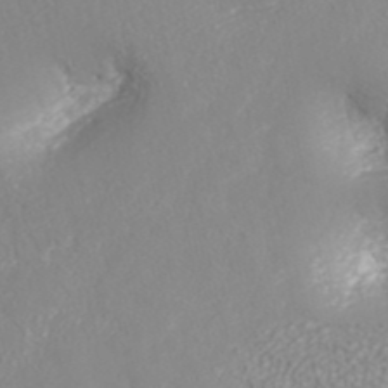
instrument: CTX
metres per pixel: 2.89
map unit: ANa
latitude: 40.8569
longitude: 26.0283
